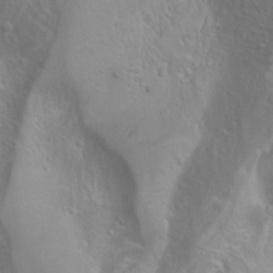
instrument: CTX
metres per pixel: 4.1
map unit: Htu
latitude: -4.2739
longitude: -87.9339
